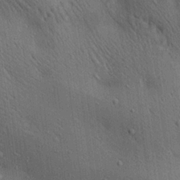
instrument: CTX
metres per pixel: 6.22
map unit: lAa
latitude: 20.8947
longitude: -138.7813
